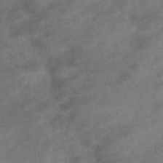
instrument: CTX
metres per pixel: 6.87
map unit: eHb
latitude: -37.6155
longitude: 81.4833
